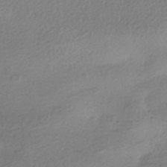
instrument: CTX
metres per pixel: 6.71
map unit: HNhu
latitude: -42.1794
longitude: 97.4644
